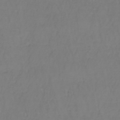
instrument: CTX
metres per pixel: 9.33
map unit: lHb
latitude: -37.8044
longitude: 61.8233
